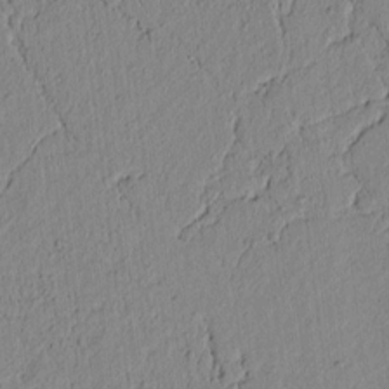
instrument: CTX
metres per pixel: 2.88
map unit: lAvf
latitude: 7.0836
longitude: 164.1417
